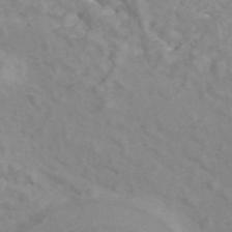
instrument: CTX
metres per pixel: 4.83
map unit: ANa
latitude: 45.8205
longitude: 26.7463
